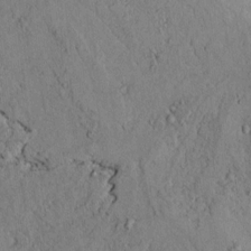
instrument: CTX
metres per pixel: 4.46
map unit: lAvf
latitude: 4.1956
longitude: 159.2564
